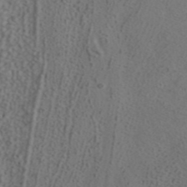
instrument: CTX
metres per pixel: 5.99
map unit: ANa
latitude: 43.2348
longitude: 28.8219
